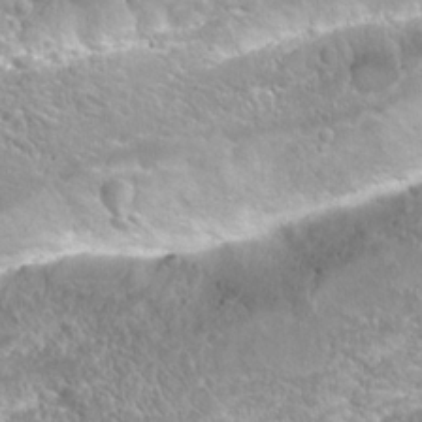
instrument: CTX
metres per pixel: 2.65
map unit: Hto
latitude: 21.5182
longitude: -31.4427
